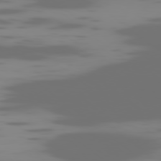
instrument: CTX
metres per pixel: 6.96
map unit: Ap
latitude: -79.3131
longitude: -60.8758
